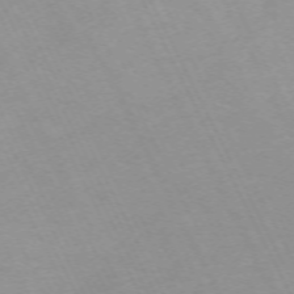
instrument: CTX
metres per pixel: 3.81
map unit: Hpe
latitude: -70.5763
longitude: 15.5022
